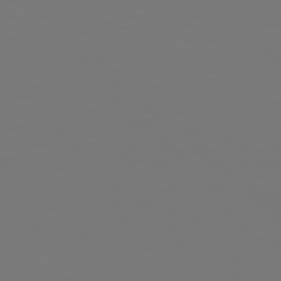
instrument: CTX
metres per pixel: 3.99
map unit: Hpe
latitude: 78.3468
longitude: -162.9703
